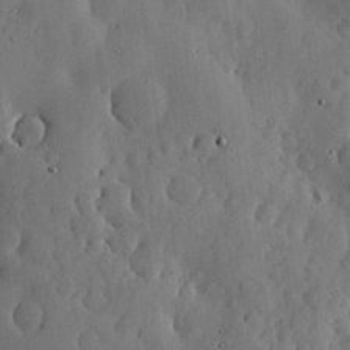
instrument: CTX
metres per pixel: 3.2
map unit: lHvf
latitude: 17.8772
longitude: -113.8772
